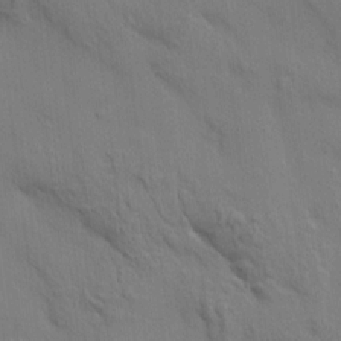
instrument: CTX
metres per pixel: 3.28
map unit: HNhu
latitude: 13.8395
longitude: 11.7100
